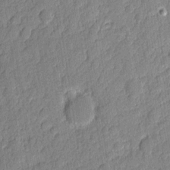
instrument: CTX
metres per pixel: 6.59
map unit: eHh
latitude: 6.2711
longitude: -75.6694
